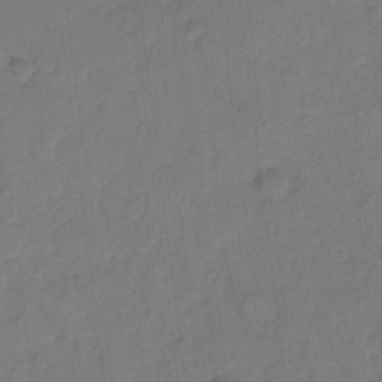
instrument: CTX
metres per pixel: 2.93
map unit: Hto
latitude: 7.4804
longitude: -61.1403
